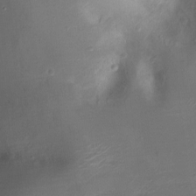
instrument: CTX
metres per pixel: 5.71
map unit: Ht
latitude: -8.3495
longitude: -27.8583
